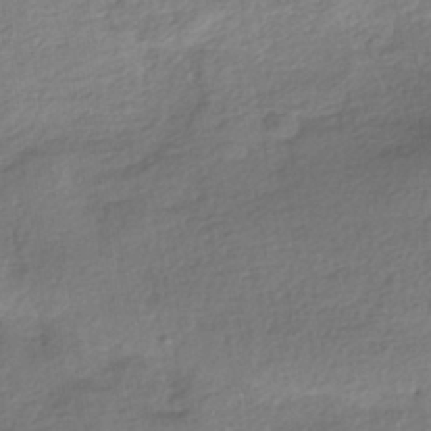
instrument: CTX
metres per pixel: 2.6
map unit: HNhu
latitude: -41.7289
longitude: 96.5385
